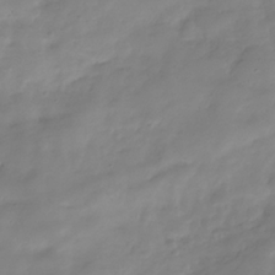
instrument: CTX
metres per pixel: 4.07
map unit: Hve
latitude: -31.9178
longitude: 90.2551
